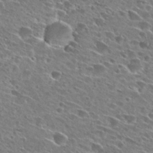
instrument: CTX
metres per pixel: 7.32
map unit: Hto
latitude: 26.9136
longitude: -43.5371
